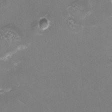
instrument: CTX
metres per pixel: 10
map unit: HNhu
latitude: 1.1781
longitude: -3.2348
